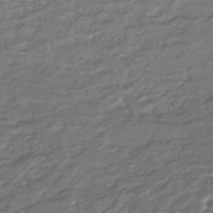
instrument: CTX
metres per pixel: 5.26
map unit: lHb
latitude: -41.7100
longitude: 76.0094
